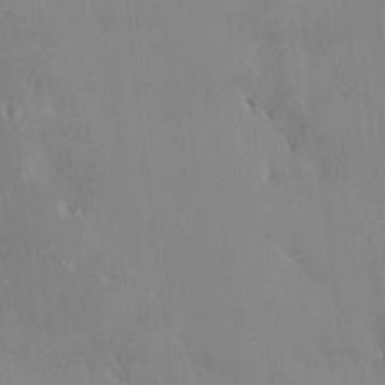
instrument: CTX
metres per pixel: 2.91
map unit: HNhu
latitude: 6.3278
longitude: 0.9731
